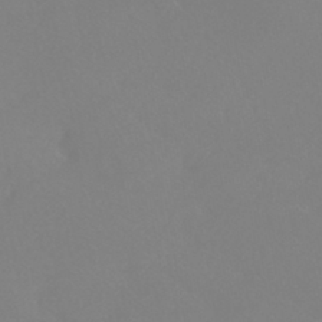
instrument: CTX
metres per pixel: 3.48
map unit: HNhu
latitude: -41.3509
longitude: 93.8422
